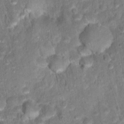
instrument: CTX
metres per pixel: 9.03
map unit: Hto
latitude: 17.5371
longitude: -40.3656
